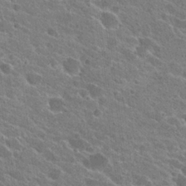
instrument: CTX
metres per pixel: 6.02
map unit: Hto
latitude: 24.3089
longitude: -39.0080
